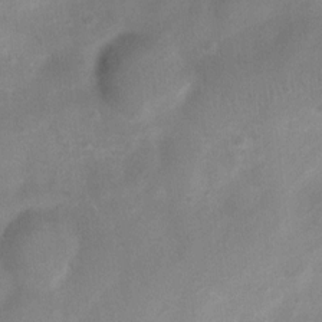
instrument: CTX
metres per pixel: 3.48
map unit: Nhu
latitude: 7.0647
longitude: -23.1214
